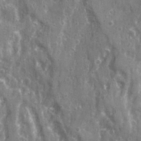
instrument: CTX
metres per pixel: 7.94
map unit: Ave
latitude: 22.4034
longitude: -133.5371
